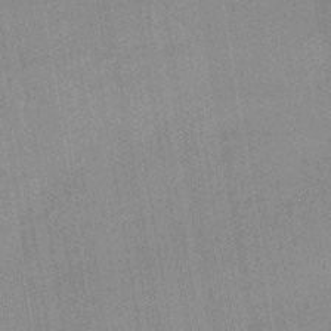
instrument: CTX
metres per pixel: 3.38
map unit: lHb
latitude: -38.3684
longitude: 67.6722
